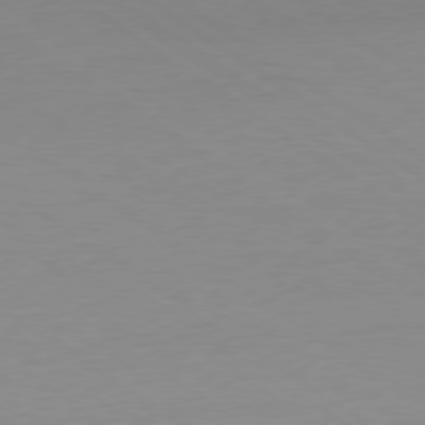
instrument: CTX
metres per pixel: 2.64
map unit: Ap
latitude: -79.3131
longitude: -54.9514
